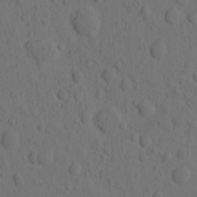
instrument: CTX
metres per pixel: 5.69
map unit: eHh
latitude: -0.9920
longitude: 16.1039
